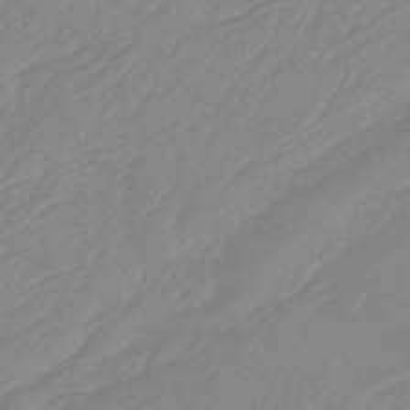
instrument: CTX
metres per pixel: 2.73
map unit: lHb
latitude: -45.1053
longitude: 79.4076
